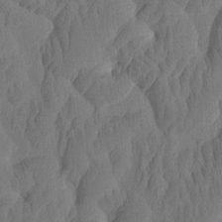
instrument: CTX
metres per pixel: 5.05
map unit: eHh
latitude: -1.8423
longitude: 15.3699
